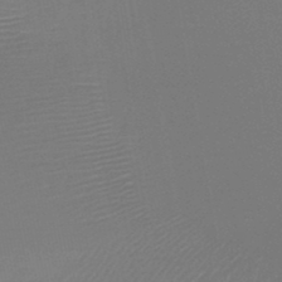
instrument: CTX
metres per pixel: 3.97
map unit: HNb
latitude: -47.2376
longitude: -43.2537
